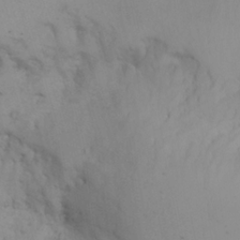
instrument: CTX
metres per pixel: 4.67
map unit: Aa
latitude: -3.3698
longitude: -72.4790
